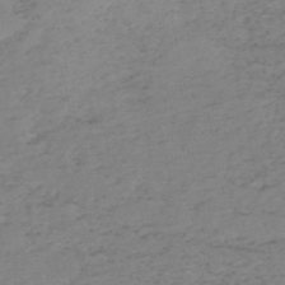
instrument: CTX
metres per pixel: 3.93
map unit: HNb
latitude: -54.8786
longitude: -43.8583
